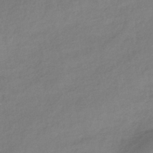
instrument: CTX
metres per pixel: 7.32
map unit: HNhu
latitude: -41.9367
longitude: 95.7288
